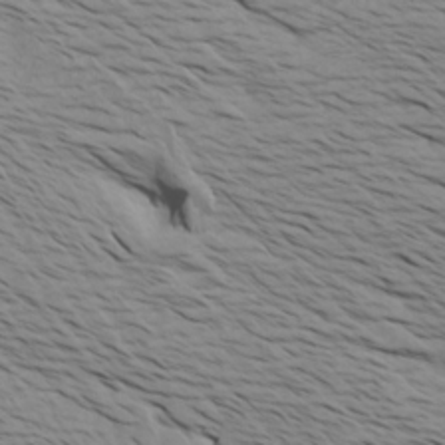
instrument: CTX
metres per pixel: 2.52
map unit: Htu
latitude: -7.1053
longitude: -68.0444
